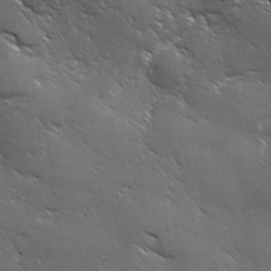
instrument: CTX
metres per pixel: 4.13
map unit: Ave
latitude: 1.0269
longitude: -113.9339
